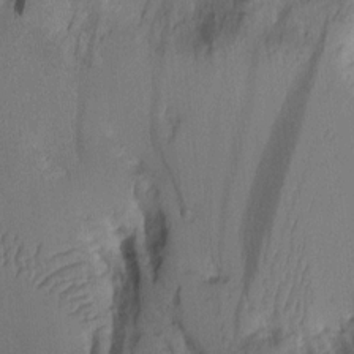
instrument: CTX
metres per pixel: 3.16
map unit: Aa
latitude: 10.4979
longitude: -127.3860
